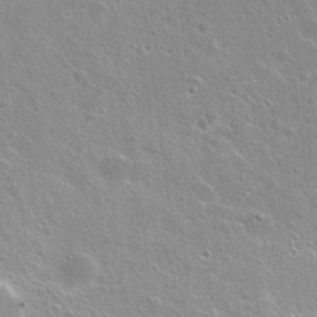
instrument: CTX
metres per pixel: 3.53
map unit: Nhu
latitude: 26.3656
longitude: -50.4601
